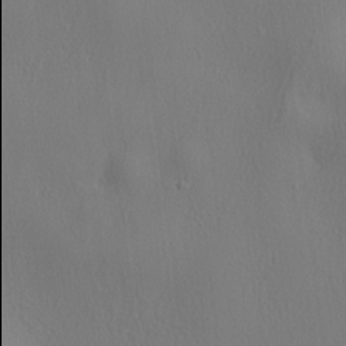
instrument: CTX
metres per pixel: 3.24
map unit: lHvf
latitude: 22.3089
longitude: 142.0094
